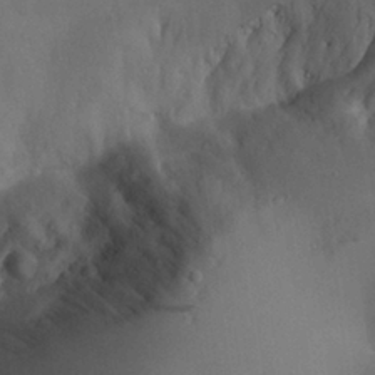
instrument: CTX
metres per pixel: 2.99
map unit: Aa
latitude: 25.5560
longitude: -128.6490
